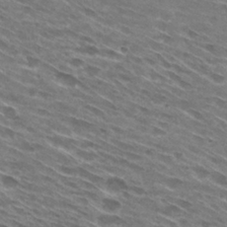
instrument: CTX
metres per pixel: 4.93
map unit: Hto
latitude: 28.9325
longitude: -43.5371
